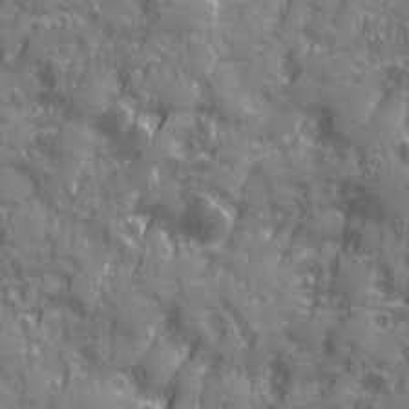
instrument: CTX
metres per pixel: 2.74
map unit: Ave
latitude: 20.5735
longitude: -132.8569
